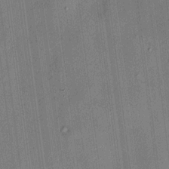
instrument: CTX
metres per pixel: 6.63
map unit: HNhu
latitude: 12.5546
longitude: 9.6911
